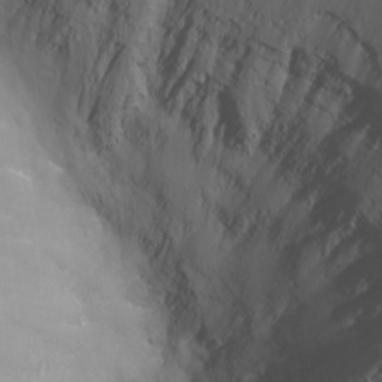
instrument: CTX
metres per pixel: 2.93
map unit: Nhu
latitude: -8.4251
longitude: -84.0633
